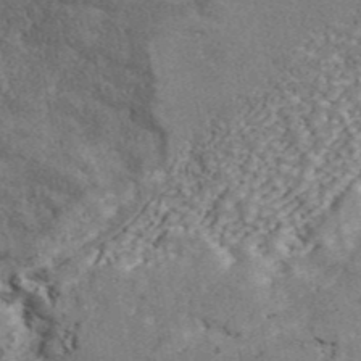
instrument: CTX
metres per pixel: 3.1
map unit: ANa
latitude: 44.4034
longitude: 45.4832
